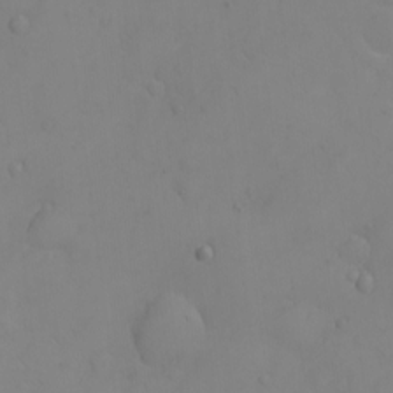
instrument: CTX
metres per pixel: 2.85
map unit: eHh
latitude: -9.1620
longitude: -66.0255
